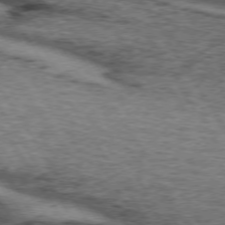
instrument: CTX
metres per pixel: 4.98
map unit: lApd
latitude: 73.5372
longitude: -74.7435
